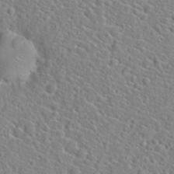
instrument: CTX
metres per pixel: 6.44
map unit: Hto
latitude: 21.2159
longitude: -45.0458
